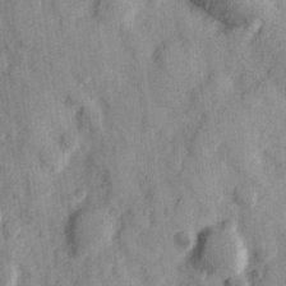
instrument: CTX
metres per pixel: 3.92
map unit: Hve
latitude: 25.3103
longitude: 147.3320
